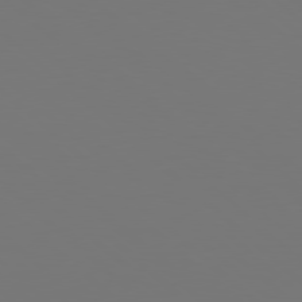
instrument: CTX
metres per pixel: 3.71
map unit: Hpe
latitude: 78.2145
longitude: -171.8394
